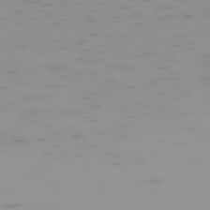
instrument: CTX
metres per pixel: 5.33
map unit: Hpe
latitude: -74.6519
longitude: 7.4643
